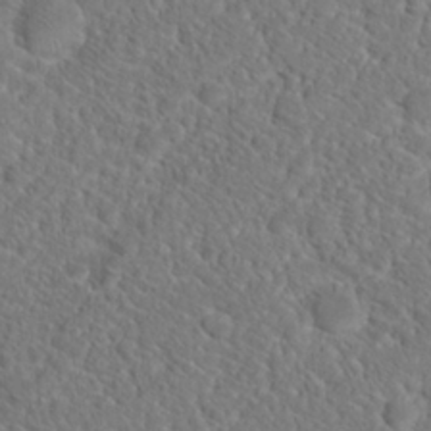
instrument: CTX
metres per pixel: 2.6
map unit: Hto
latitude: 18.9702
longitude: -38.4034
